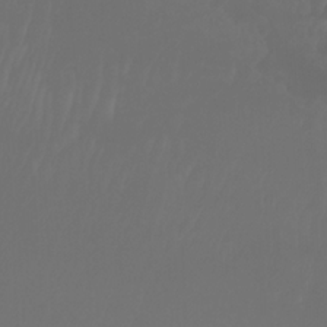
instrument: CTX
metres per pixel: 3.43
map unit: Nhu
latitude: -8.0661
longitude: -82.0822
